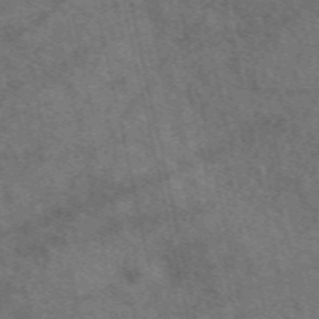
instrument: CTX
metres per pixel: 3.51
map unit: eAb
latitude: 51.5182
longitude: 113.6722
